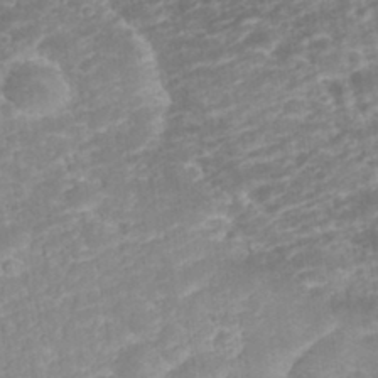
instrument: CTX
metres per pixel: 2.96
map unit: eHh
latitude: 32.7246
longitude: -61.7260
